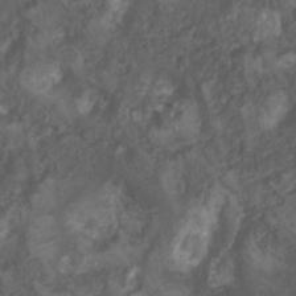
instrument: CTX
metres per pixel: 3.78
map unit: Nhu
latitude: 6.6113
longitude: -20.7057
